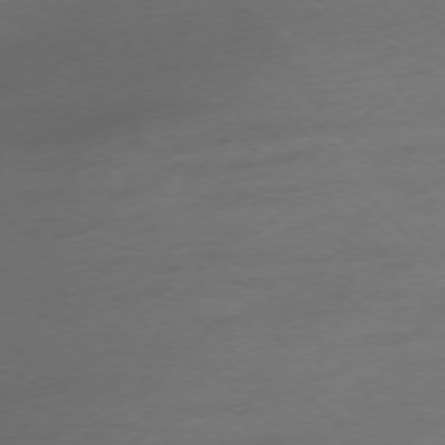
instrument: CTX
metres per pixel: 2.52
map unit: Ap
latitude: -76.2739
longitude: -80.4790
